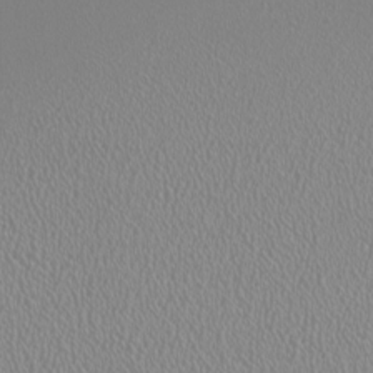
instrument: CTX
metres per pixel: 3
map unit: HNhu
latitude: -0.8219
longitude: 0.1984
